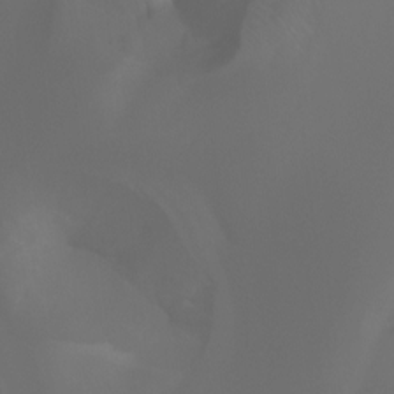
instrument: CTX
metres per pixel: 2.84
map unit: Aa
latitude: -7.0108
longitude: -72.6491
